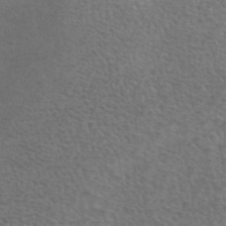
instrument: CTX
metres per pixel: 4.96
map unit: eAb
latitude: 44.5168
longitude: 107.7667
